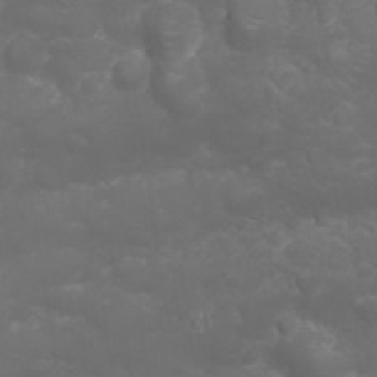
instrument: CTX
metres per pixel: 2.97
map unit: Nhu
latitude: 23.5560
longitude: -61.2348
